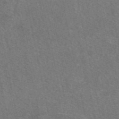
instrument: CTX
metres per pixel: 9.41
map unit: eAb
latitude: 48.4601
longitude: 115.4265
